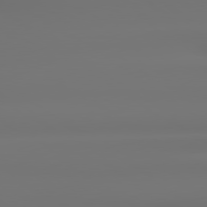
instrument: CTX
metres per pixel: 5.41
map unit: lApd
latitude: 79.3293
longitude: -137.0837
